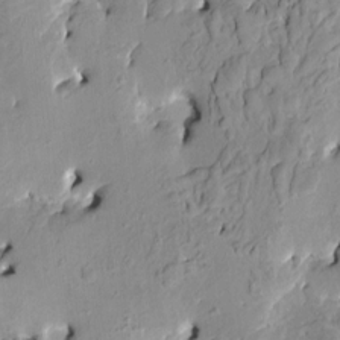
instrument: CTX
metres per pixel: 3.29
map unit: HNhu
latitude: 4.9892
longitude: 3.1998
